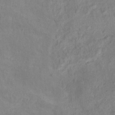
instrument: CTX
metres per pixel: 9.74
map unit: Hto
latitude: 13.4238
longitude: -38.7624
